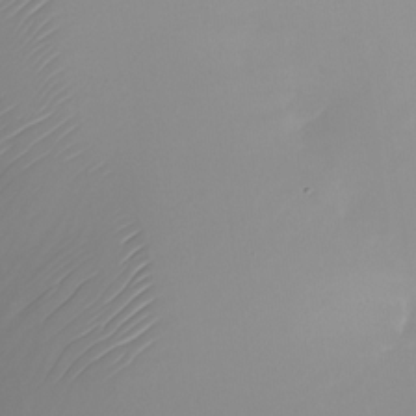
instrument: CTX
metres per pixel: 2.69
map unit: Nhu
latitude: -24.4062
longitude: -71.7072
